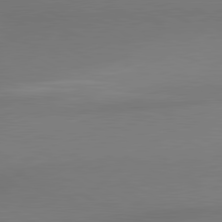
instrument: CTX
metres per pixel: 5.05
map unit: lApd
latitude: 81.1025
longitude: 174.6329
